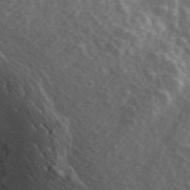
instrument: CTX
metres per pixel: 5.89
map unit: ANa
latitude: 43.5938
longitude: 28.9542
